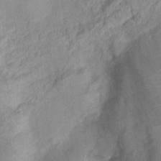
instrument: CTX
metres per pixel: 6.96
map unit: Nhu
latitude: 4.2522
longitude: -17.8961
